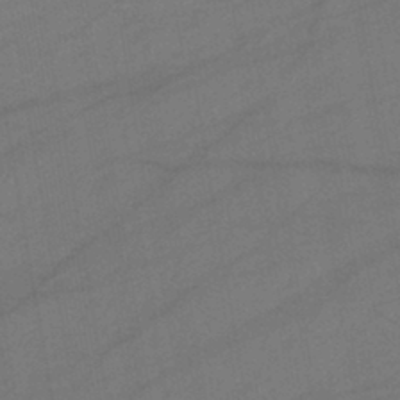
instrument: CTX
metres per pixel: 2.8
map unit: lHb
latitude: -42.3495
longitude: 68.0661
